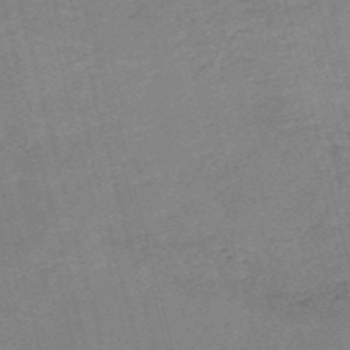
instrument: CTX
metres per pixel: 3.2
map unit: HNb
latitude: -54.1795
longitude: -46.3279
